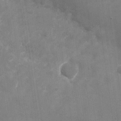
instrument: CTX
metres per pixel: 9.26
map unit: Nhu
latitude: -27.4643
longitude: -74.8947
